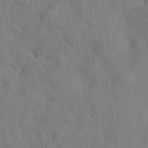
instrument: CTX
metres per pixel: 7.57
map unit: eHh
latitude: 30.5357
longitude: -73.0837
